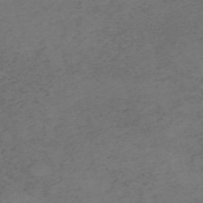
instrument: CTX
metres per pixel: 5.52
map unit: HNb
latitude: -55.6722
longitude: -46.4979
